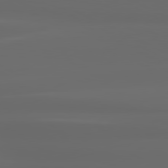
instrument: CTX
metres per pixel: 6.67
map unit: lApd
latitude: 80.6301
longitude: -137.3671
